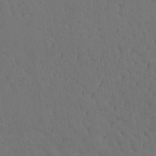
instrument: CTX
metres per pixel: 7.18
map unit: Nhu
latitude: 26.0444
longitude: -70.5168
